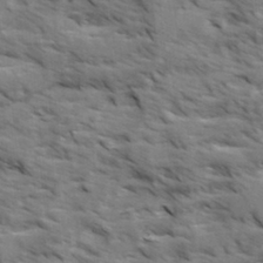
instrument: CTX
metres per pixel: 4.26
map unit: Ave
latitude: 1.8016
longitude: -110.2334
